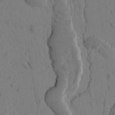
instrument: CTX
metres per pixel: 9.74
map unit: Htu
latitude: -1.7667
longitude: 172.5762
